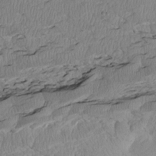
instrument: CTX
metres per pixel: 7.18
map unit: Htu
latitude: 2.9702
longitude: 149.5210
